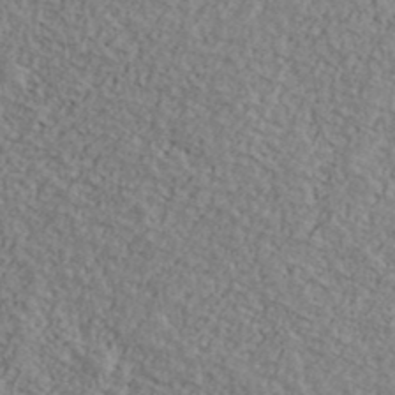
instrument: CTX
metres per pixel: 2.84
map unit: Ave
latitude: 40.8569
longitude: -111.1403
